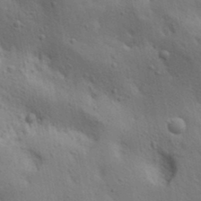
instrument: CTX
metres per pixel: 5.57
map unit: lAa
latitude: 18.3089
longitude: -138.9136
